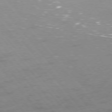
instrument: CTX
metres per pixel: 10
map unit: Ap
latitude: -76.2550
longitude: -70.5168
